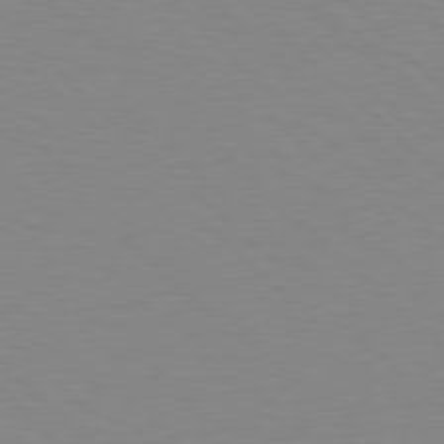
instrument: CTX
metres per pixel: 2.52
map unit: Hpe
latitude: 78.3090
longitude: -164.4412
